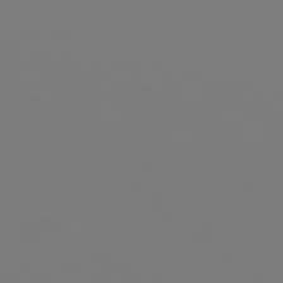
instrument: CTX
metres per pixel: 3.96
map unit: Hpe
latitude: 76.9136
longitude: -136.9514
